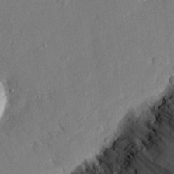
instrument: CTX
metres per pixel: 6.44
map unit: eHh
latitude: 27.1025
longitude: -80.5924
